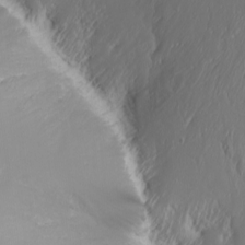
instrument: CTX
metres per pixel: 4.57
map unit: Htu
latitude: -7.2754
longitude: -70.9514
